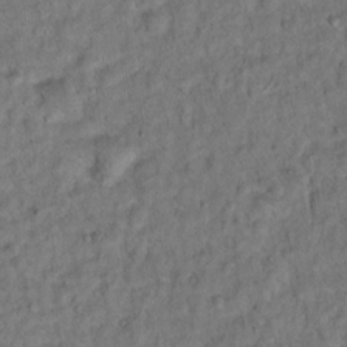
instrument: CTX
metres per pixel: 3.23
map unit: Hto
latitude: 12.6869
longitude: -36.9136
